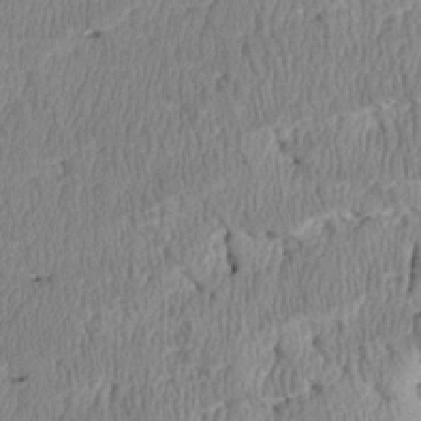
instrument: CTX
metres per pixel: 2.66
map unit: Htu
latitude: 2.9136
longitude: 149.7856
